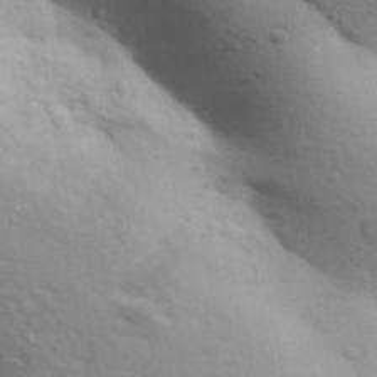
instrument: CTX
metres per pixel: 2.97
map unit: Aa
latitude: 31.3671
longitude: -146.6869
